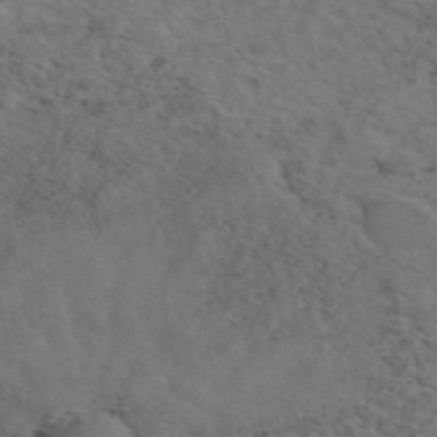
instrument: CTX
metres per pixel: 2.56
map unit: eAb
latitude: 46.5357
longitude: 118.3495
